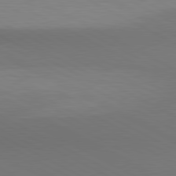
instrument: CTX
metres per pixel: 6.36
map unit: lApd
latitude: 80.8191
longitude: 138.7463
